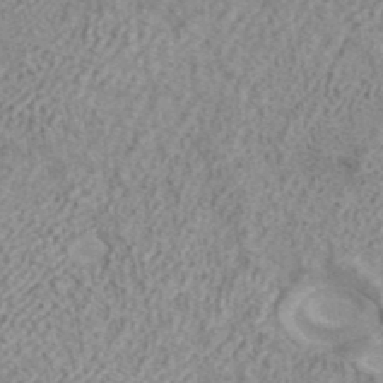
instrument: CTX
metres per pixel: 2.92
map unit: ANa
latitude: 42.1200
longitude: 17.8612
